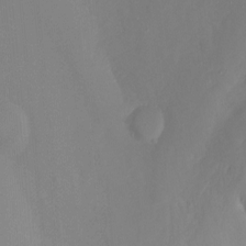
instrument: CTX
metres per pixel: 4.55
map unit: Nhu
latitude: -8.5763
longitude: -48.6113
